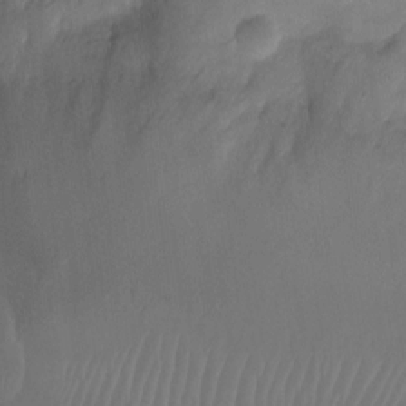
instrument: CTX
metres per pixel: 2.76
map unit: Ht
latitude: -6.5384
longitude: -21.6127
